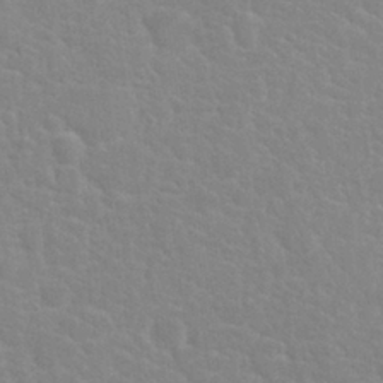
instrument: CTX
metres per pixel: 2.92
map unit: Nhu
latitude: 27.6694
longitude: -51.8772
